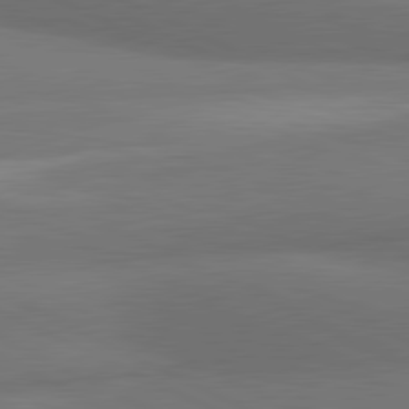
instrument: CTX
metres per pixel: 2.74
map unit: lApd
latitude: 81.1970
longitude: 139.3321
